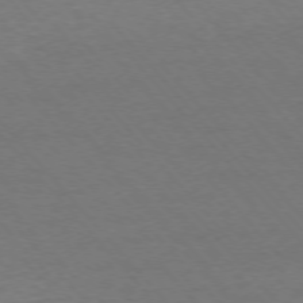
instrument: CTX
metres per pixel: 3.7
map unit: Ap
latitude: -76.3684
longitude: -87.9528
